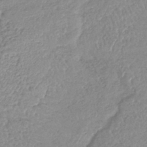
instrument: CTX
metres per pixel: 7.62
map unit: lHb
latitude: -40.5196
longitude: 68.6518
